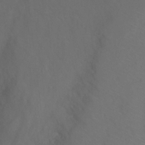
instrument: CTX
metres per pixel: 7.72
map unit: Ht
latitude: 0.2711
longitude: -32.8947
